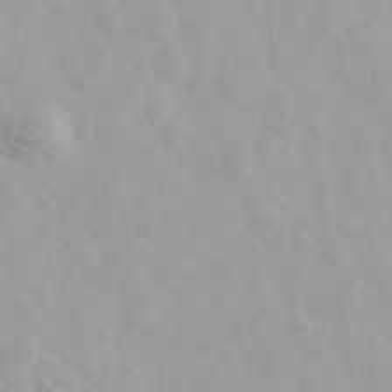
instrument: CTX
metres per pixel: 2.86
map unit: Ave
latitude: 39.8961
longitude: -106.5357
